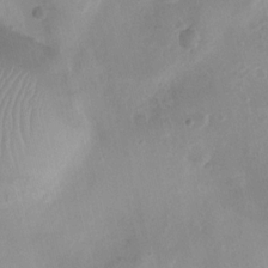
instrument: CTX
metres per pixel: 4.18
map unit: Nhu
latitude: 5.4237
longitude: -16.6868
